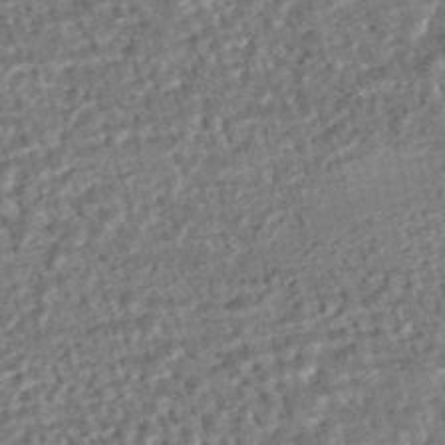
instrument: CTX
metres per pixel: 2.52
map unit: HNhu
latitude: -47.4454
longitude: 99.4832
